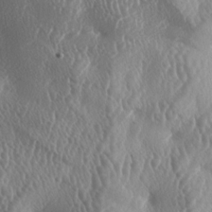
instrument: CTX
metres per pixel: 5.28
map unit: lAa
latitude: -6.1605
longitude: -128.7813
